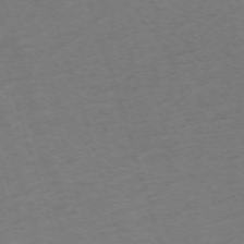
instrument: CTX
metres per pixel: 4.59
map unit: Nhu
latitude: -68.3684
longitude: 37.8989
